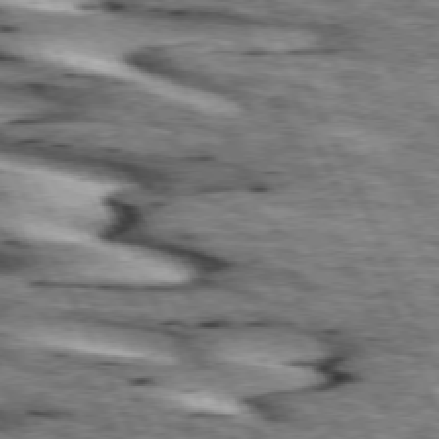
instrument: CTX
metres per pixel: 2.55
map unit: lApd
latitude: 73.4238
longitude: -54.0822
